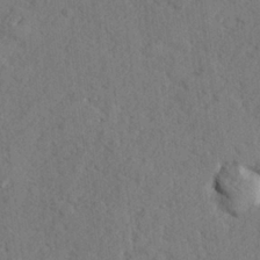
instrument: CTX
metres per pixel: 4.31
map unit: lHvf
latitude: 25.3481
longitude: 142.9919
